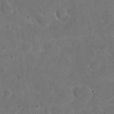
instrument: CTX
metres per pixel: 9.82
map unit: eHh
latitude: 20.3845
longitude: -62.1200
